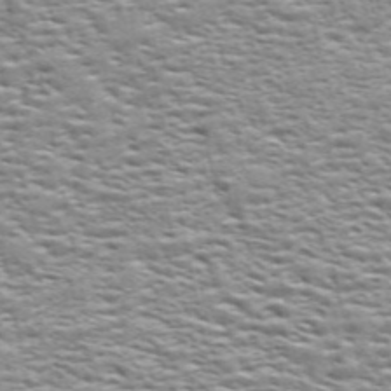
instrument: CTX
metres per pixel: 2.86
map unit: ANa
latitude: 48.8380
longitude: -75.1781
